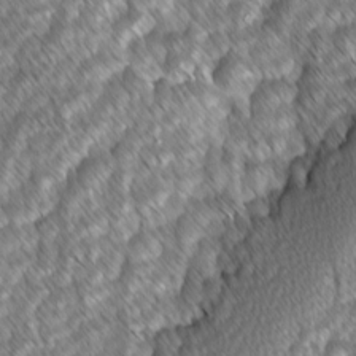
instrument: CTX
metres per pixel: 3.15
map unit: lAvf
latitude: -2.1038
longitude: -114.3845
